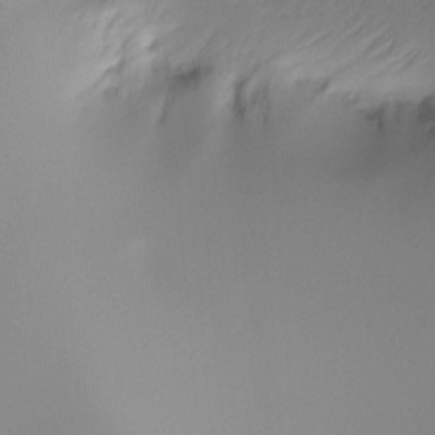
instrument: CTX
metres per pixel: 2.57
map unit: Ht
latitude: -16.3685
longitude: -48.7057
